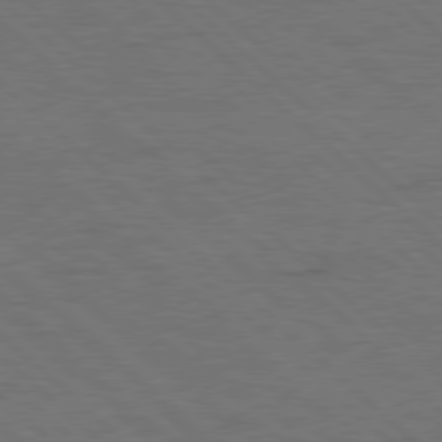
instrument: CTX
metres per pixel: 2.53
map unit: Hpe
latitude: 77.6505
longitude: -155.7827
